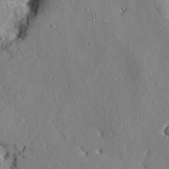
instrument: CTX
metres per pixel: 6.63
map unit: Aa
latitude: 8.9703
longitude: -134.3845
